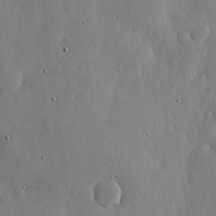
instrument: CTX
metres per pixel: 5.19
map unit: lHvf
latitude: 19.9150
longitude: -114.6679
